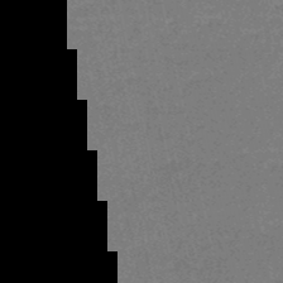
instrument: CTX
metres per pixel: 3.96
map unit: HNb
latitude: -50.4062
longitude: -41.4048
